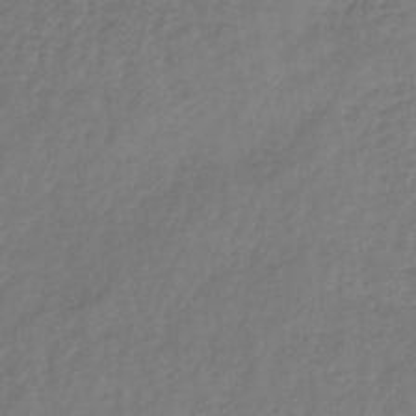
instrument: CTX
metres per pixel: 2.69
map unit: lHb
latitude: -38.7841
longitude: 71.6533
